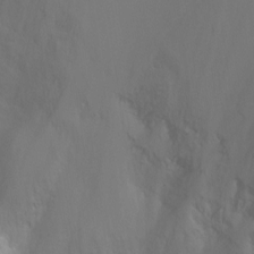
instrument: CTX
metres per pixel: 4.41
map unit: Ht
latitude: -5.6910
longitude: -28.0822
